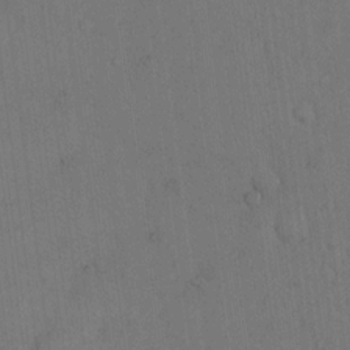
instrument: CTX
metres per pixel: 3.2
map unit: Hto
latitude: 9.8206
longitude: -61.0458
